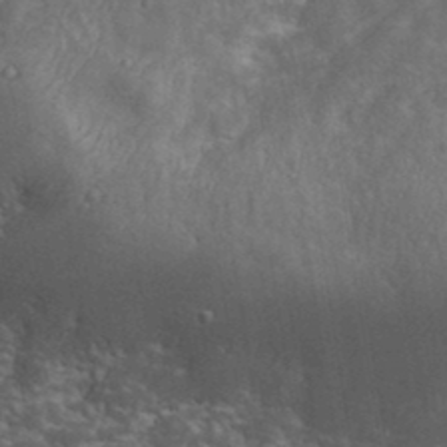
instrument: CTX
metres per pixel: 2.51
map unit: eHh
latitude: 36.4790
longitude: -61.7071
